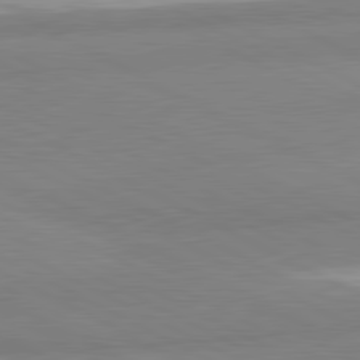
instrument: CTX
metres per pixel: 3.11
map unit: lApd
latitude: 81.2915
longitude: -179.8395
